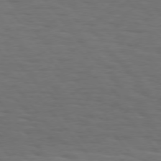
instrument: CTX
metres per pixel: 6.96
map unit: Hpe
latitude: 75.1781
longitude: -131.7828
